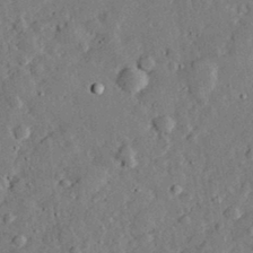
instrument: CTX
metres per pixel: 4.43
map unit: lHvf
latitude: 32.2900
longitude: -83.7449
